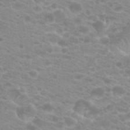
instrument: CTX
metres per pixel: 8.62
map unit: Hto
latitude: 20.4223
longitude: -37.1970
